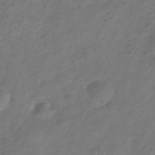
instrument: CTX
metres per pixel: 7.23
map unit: Hve
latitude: -33.1809
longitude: 91.9367
